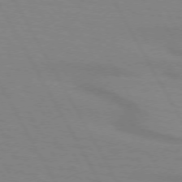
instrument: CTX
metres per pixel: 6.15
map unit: lApd
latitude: 72.1011
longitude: -56.8191
